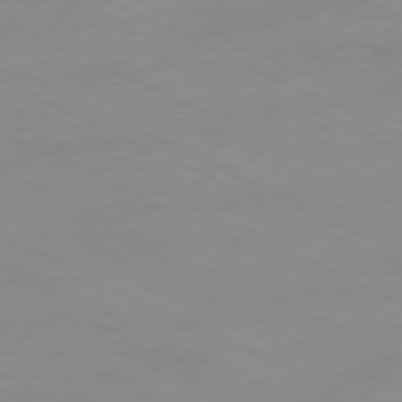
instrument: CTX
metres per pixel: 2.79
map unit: Ap
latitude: -81.0487
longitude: -94.2901
